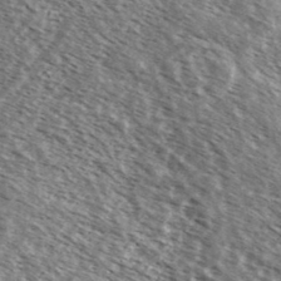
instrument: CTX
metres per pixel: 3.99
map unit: Ave
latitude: 38.0633
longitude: -110.1956
